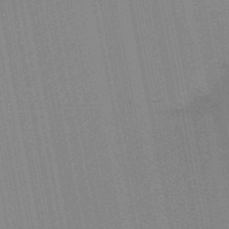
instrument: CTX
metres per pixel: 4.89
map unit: HNb
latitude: -52.1605
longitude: -45.7638
